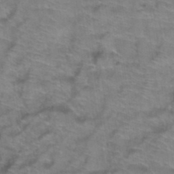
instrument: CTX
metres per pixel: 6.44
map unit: Hto
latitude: 38.8569
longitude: -42.1389
